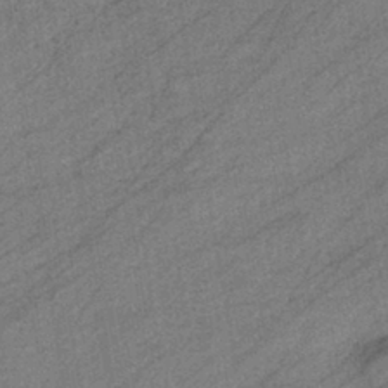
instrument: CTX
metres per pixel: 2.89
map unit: eHb
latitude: -40.1606
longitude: 82.0472
